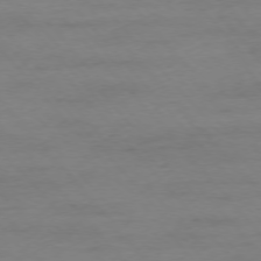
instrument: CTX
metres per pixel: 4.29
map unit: Ap
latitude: -76.6330
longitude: -83.8583
